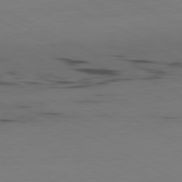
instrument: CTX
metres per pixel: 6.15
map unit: Ap
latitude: -80.7841
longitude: -94.7247
